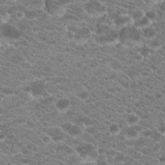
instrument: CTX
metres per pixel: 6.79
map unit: Hto
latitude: 19.9150
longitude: -37.5182
